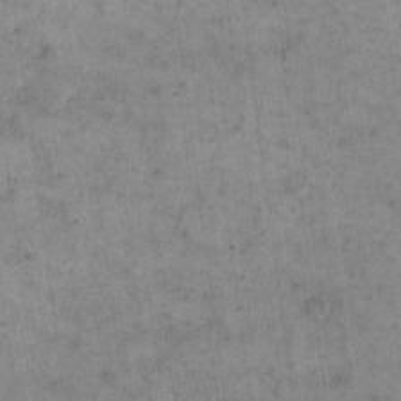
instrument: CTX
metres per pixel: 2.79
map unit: eHh
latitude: 14.5546
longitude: -66.6868
